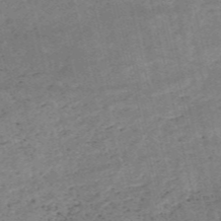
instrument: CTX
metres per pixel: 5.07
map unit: HNb
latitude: -54.8219
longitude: -42.4979
